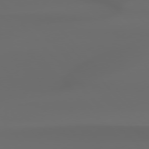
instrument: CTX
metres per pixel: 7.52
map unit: Hpe
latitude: 76.7624
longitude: -132.9136
